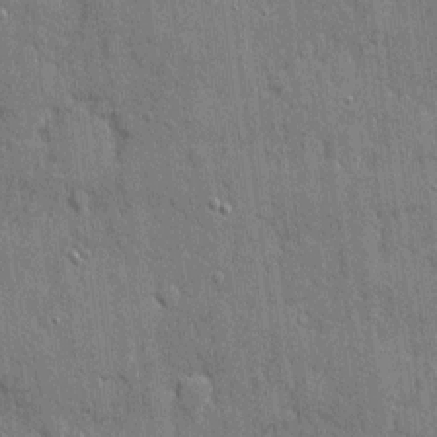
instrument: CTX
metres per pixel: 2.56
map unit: eHh
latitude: 4.2333
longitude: -75.4804
